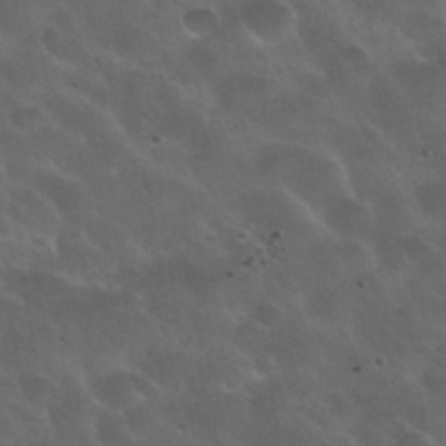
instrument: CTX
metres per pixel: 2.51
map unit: Nhu
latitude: 30.7813
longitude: -55.4426
